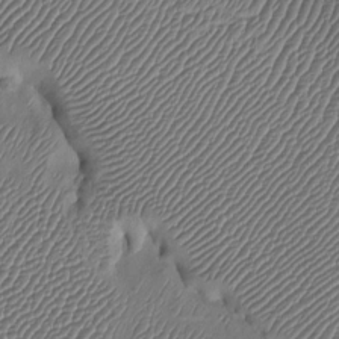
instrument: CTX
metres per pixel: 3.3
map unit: Htu
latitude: -6.8408
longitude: 155.2376
